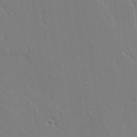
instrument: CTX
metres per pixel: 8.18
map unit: lAvf
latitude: -3.5588
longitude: -113.2537
